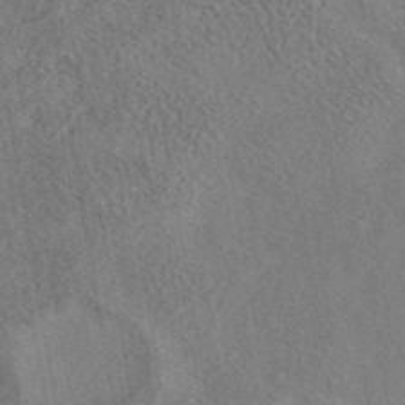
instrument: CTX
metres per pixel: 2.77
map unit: eAb
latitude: 42.4412
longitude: 109.3132
